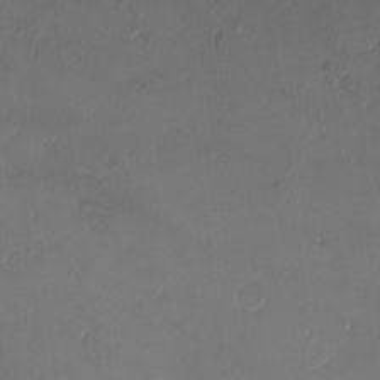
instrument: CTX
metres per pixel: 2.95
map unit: eHh
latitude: -4.2172
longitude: 19.8989
